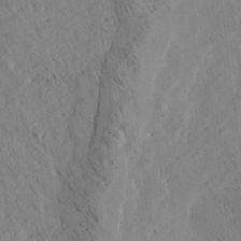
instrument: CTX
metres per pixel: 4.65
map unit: Ave
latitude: 21.6505
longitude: -140.2711
